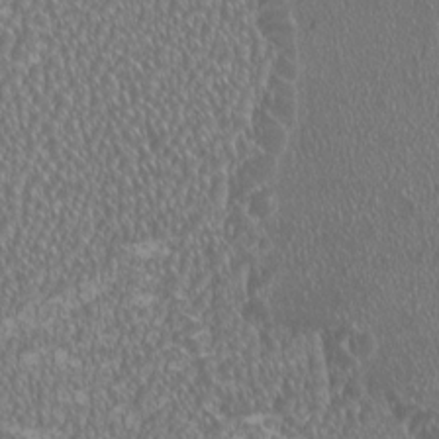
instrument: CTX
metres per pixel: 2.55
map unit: HNhu
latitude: 0.4034
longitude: 0.7841
